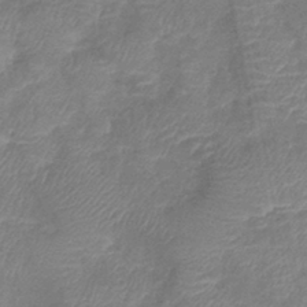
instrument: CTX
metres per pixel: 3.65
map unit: lHb
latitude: -40.3684
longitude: 77.1998
